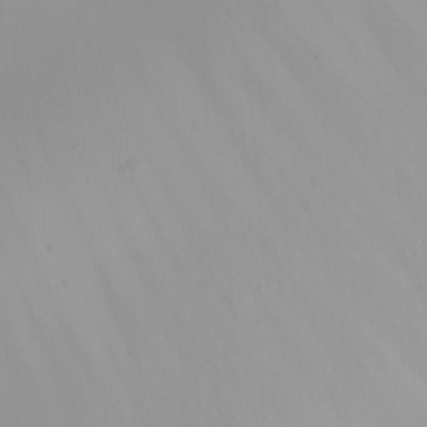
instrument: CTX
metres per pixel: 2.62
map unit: eHh
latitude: -5.4454
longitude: -85.9717
